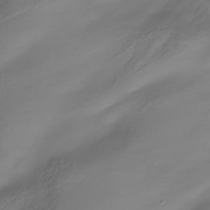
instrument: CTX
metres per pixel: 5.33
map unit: Hve
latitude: -31.1053
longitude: 94.5007
